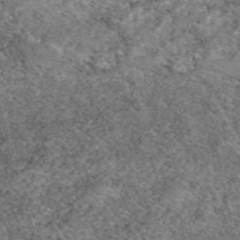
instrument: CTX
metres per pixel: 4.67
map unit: eAb
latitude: 48.8002
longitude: 113.8611
